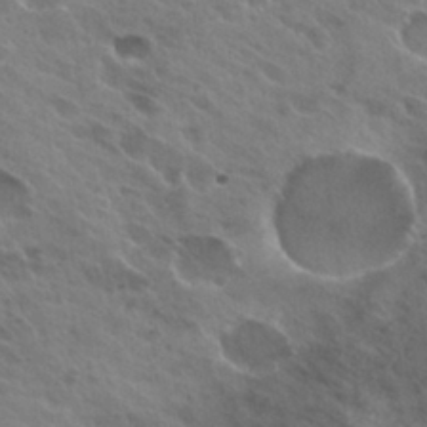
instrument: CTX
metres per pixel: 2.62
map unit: Hto
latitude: 26.0255
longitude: -40.5167
